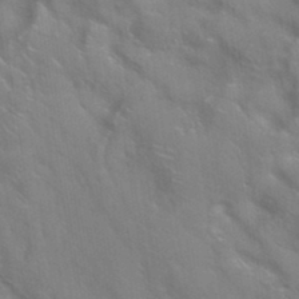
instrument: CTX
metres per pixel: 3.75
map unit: eAb
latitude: 34.7435
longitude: 111.7099
